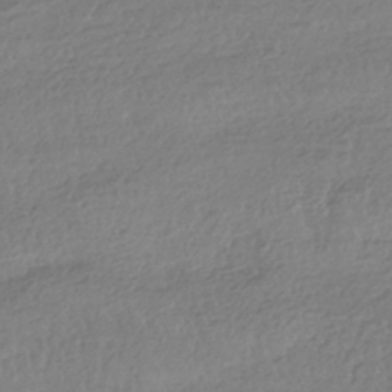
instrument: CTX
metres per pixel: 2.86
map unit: HNhu
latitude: -42.2361
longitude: 97.6911
